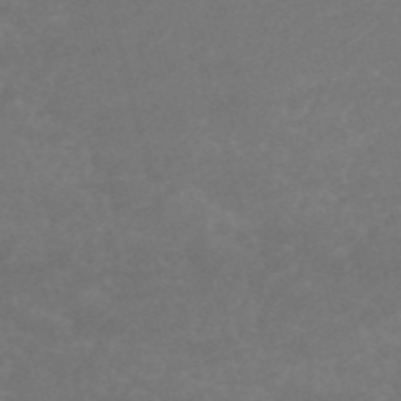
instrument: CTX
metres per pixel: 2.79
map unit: HNb
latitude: -54.4062
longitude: -35.8394
